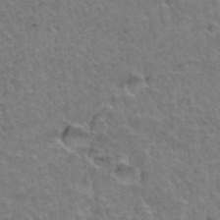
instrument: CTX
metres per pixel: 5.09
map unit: Hto
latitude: 35.5560
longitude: -46.9136
